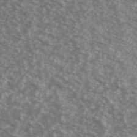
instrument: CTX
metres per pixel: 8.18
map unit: Ave
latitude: 39.2348
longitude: -111.0459
